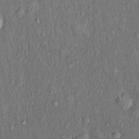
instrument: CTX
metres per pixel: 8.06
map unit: Hto
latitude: 15.8773
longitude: -61.1025
